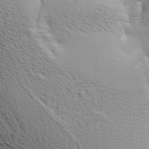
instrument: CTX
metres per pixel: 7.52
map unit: Aa
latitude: 8.8002
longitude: -141.9339
